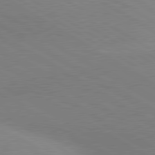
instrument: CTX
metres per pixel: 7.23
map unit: lApd
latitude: 80.5168
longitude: 126.2739
